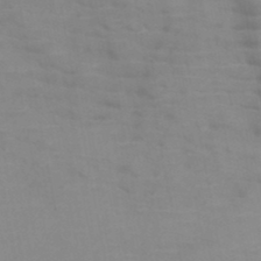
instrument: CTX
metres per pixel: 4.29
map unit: HNb
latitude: -46.7085
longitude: -47.6883
